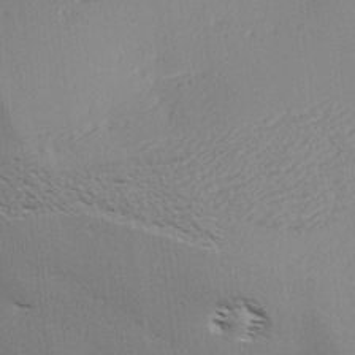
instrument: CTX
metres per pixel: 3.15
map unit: Hve
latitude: 3.6316
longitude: -121.9150
